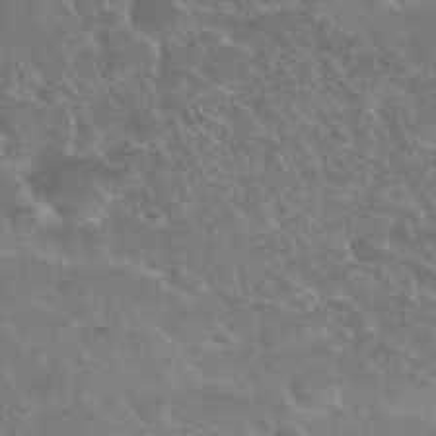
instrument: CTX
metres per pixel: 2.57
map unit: Nhu
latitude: 25.0836
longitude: -51.1403
